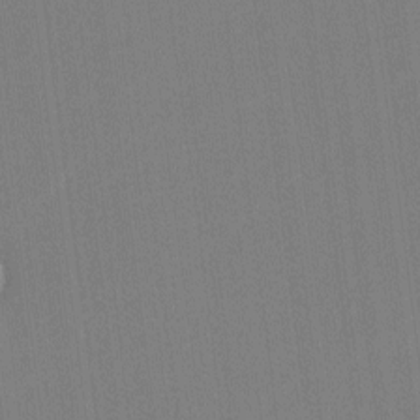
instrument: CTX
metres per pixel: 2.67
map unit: lHvf
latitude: -11.6155
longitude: -104.4601
